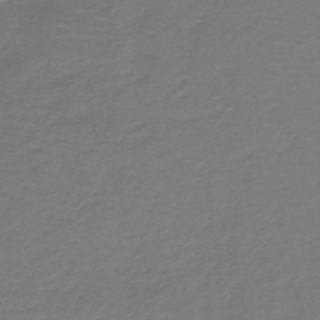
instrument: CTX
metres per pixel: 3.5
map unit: HNb
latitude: -43.1431
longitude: 52.6518
